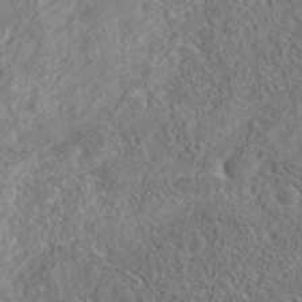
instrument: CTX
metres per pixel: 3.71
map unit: eAb
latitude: 35.7827
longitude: 107.2187
